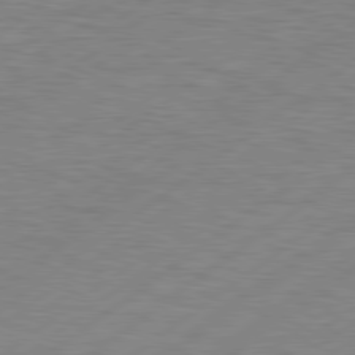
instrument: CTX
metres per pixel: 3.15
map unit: Hpe
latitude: 78.9325
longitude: -120.0444
